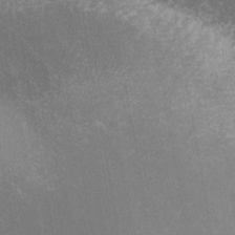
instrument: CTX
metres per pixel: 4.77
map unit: lHvf
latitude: -14.5007
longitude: -99.2725
